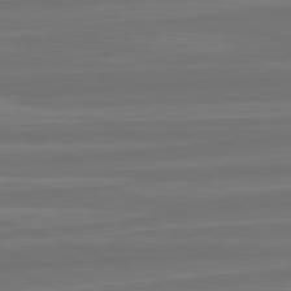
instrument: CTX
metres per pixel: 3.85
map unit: lApd
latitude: 82.4412
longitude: -175.1025
